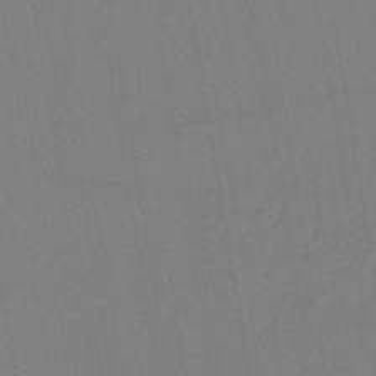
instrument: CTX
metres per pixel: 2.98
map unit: lHb
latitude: -42.2550
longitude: 67.8233
